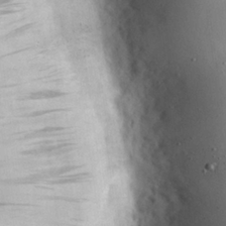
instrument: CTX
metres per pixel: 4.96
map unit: eHh
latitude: 25.7827
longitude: -67.8016
